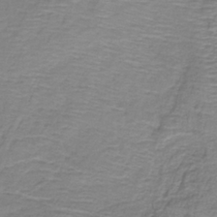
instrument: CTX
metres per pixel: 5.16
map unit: HNb
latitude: -34.9164
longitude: 53.2753
